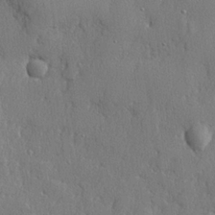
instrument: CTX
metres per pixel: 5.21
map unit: lHvf
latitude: 22.5168
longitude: 143.1053
